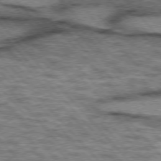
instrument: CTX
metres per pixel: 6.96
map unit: lApd
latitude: 75.9150
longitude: -50.1388
